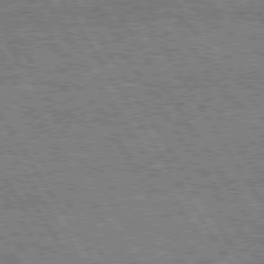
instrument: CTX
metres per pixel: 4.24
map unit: Hpe
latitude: 74.8569
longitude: -154.9136
